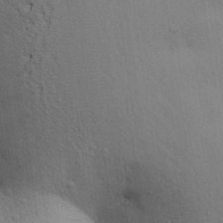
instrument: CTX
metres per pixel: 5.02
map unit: Aa
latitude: 28.8191
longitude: -147.2726
